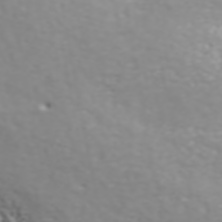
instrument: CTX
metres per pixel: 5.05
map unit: ANa
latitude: 46.0633
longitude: 49.0298
